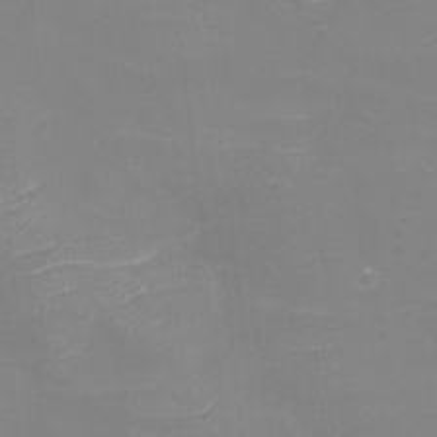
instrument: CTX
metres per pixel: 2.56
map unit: eHh
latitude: -4.0850
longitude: -75.4049
